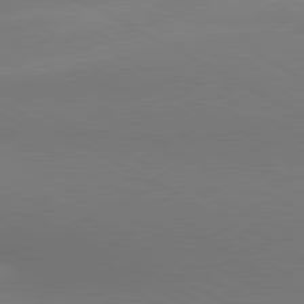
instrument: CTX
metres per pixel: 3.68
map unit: lApd
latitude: 80.9703
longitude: 146.4440
